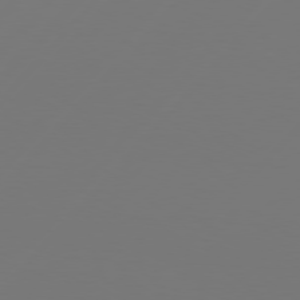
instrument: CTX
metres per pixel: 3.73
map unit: Hpe
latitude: 76.5356
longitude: -137.9906
